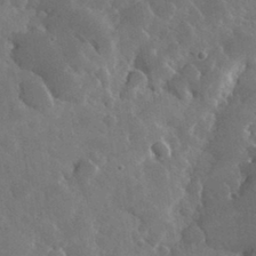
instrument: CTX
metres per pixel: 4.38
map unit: lHvf
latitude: 34.1388
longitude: -87.3481
